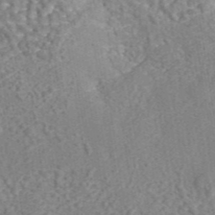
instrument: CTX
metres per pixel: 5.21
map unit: eAb
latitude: 43.3671
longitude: 105.3698
